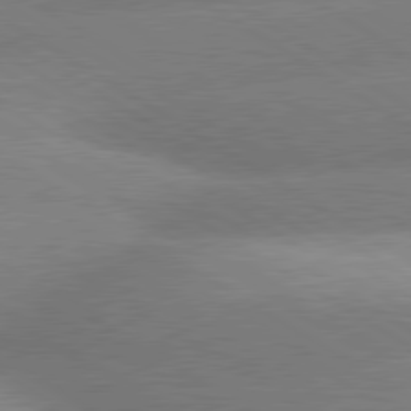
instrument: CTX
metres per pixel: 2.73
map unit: lApd
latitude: 80.1767
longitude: -154.6112
